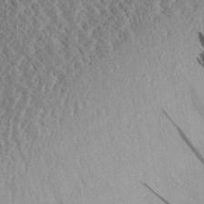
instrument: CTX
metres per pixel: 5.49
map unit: Aa
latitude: 29.8961
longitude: -137.1781
